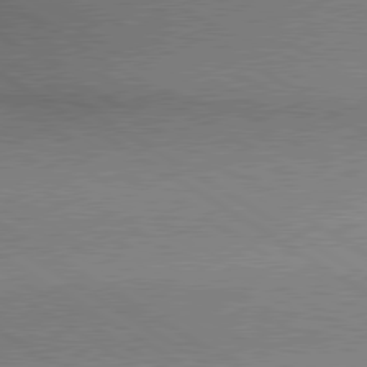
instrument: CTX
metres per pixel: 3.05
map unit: lApd
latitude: 80.0822
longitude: 164.7086
